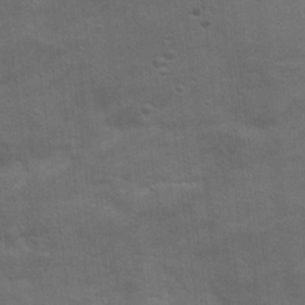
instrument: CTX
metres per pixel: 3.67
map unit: Hto
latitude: 17.5749
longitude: -38.5924
